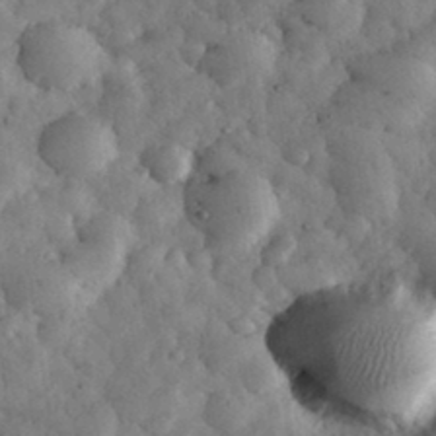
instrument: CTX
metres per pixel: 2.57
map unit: eHh
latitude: 34.0444
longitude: -68.6302
